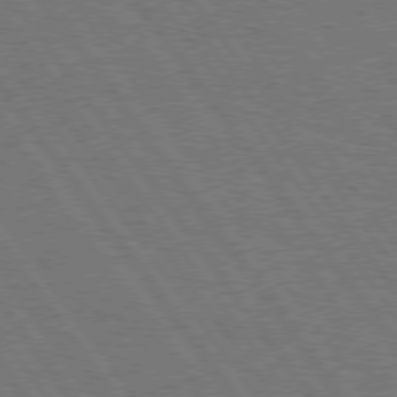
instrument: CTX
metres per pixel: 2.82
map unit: Hpe
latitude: 75.0270
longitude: -137.0837
